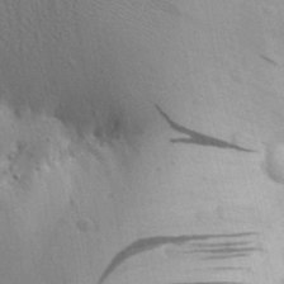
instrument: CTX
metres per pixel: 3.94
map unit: Aa
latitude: 25.4993
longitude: -148.6113
